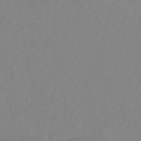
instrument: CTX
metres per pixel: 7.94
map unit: eHb
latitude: -45.1053
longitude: 84.3684
